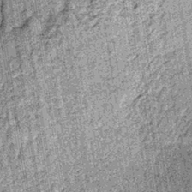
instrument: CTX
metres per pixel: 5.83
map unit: lHb
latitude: -38.2172
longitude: 67.3888
